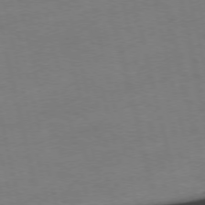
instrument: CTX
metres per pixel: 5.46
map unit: Ap
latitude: -74.8786
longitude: -74.3467
